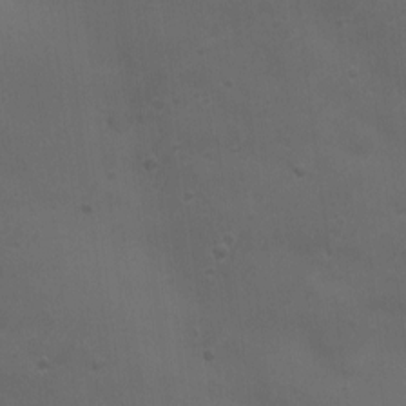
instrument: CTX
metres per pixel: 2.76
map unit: eHh
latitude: -4.3306
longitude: 19.5777
